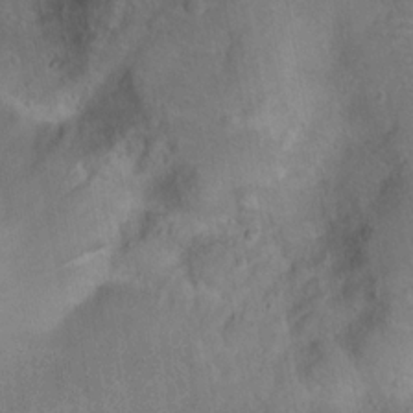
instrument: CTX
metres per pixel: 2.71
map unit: Nhu
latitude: 17.2537
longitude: -33.8961
